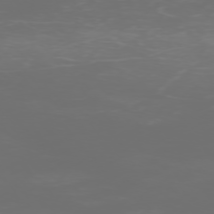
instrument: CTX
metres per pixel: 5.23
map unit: Ap
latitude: -76.2928
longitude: -73.8206
